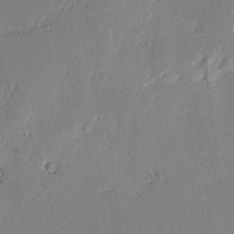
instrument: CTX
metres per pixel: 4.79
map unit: lAvf
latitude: -2.7841
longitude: -108.1766
